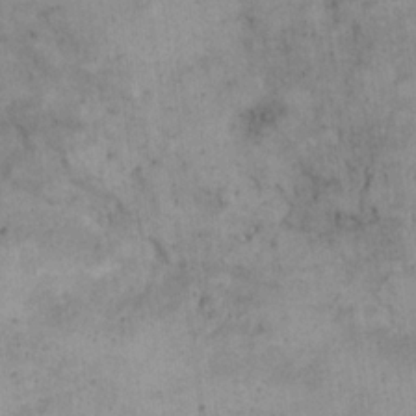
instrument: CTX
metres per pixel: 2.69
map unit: eHh
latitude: 21.0648
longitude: -60.6679
